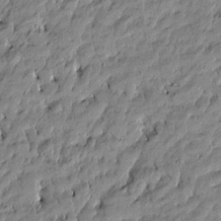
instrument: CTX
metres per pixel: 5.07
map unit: Htu
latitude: -4.8030
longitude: 177.0298
